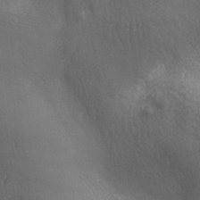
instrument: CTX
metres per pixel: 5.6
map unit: Ave
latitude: -6.4818
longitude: -121.3860
